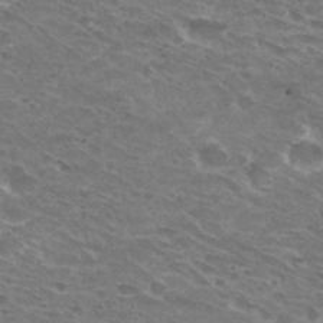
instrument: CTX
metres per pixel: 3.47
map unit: Hto
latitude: 30.5546
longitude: -44.2900
